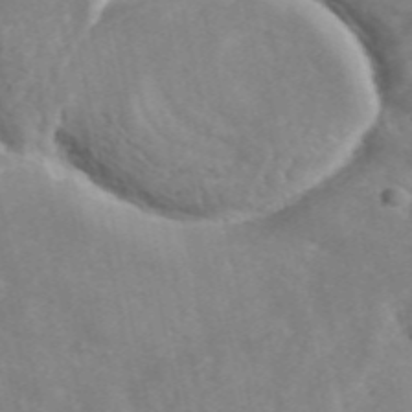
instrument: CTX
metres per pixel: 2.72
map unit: ANa
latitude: 41.4804
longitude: 34.2173
